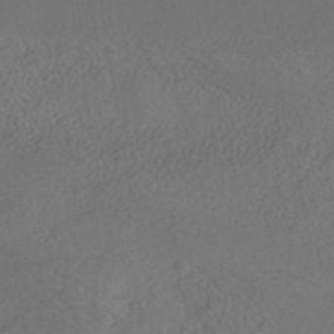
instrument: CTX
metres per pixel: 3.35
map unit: HNhu
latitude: -40.2361
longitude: 108.5385
